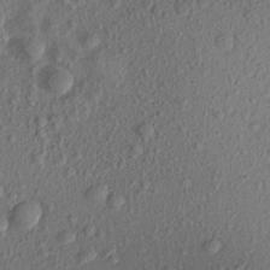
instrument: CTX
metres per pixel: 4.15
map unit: Aa
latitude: 17.5938
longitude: -146.7625
